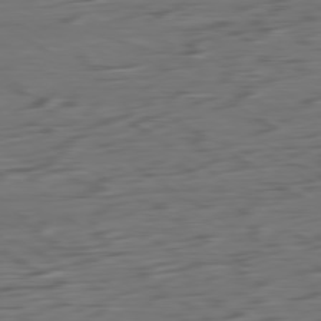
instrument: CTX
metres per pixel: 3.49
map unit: Ap
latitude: -79.9367
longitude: -57.6504
